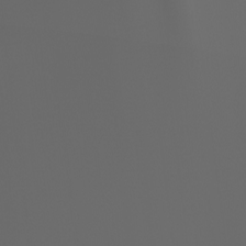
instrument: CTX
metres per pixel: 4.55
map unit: Ht
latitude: -3.9745
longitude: -61.7260
